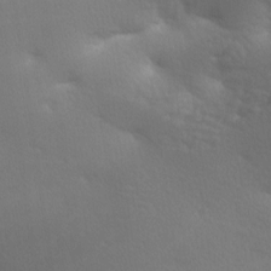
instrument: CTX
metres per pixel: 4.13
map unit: lAa
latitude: -8.1417
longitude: -125.2725
